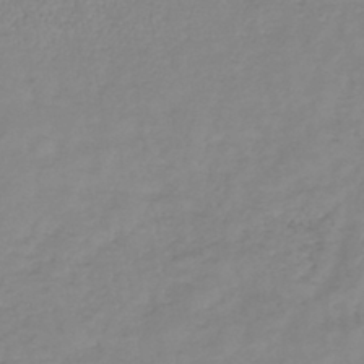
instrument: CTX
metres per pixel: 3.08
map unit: lHb
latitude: -41.0486
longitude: 71.6722
